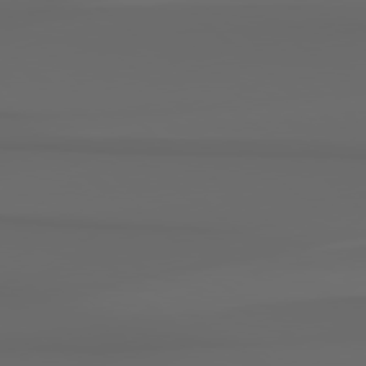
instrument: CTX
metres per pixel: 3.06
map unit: Hpe
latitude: 78.5546
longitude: -135.5371
